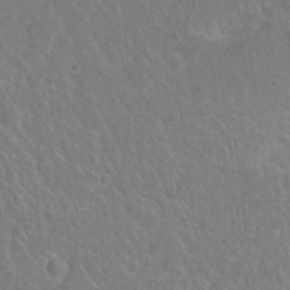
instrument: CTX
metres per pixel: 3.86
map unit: Hto
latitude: 18.8380
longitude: -39.9906
